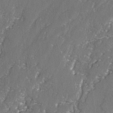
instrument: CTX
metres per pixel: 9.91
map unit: lAvf
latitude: -2.9541
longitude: -107.8961
